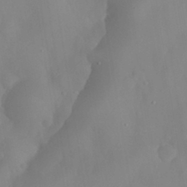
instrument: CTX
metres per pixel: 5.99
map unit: eHh
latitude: 31.6127
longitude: -58.8569
